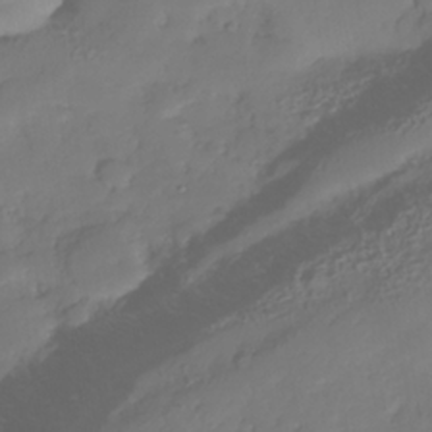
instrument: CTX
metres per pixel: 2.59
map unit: Nhe
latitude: -35.6911
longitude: -144.6490
